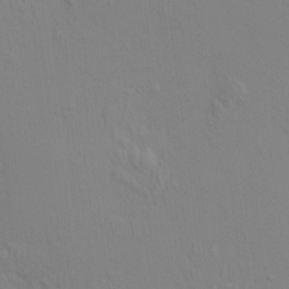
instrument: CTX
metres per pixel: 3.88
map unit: HNhu
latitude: 7.4048
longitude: 12.4440
